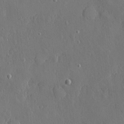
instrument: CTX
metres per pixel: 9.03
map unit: eHh
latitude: 5.4237
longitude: -74.6491
